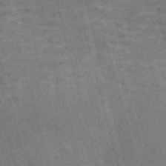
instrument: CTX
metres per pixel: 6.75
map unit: Nve
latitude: -58.9919
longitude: 65.3321
